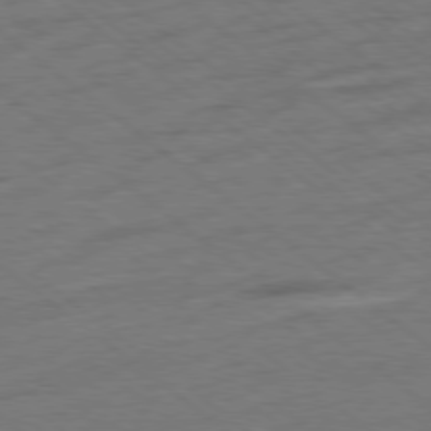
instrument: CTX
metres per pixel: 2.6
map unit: Ap
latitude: -78.8786
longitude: -100.6868
